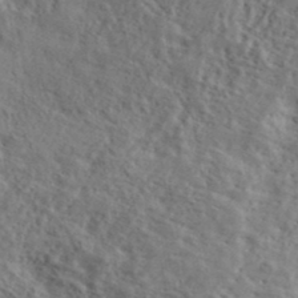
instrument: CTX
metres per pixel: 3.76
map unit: lHvf
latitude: 39.4615
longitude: -87.9150
